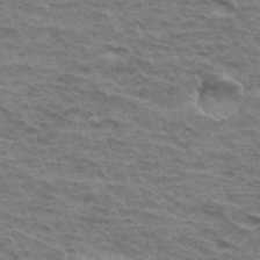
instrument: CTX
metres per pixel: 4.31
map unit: Hto
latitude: 34.0822
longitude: -43.9339
